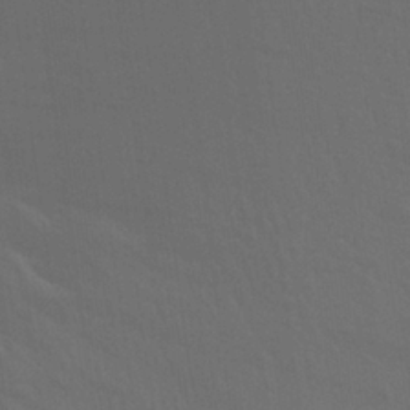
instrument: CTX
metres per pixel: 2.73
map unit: Aa
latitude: 26.7246
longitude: -145.6505
